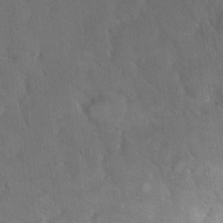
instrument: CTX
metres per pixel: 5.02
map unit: eHh
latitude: 18.2711
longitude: -65.4048
